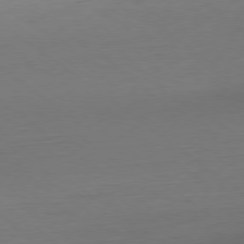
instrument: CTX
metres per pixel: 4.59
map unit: Ap
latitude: -79.1998
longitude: -56.0822
